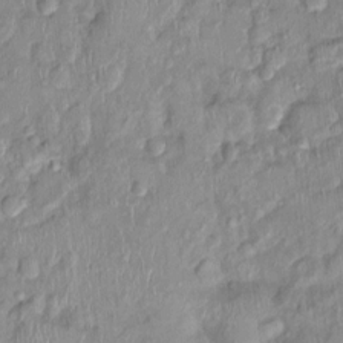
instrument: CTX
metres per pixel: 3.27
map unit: Nhu
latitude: 0.5545
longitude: -15.0081
